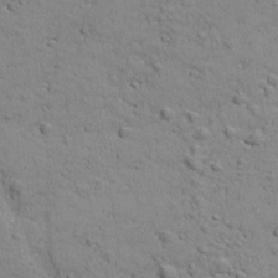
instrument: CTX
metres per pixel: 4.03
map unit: Ave
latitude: 18.4412
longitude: -132.6491
